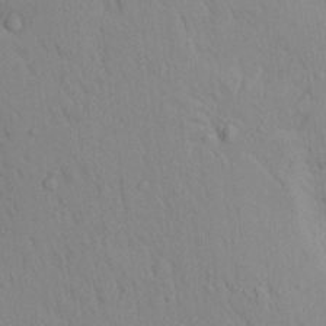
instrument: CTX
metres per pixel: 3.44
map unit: Aa
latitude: 18.2900
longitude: -149.0270
